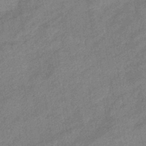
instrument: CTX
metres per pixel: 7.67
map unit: eHb
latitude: -42.1794
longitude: 82.1984
